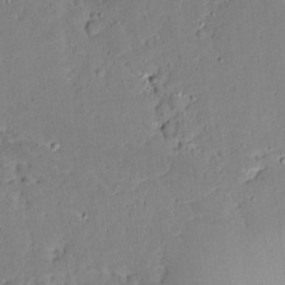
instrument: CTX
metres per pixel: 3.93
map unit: Aa
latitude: 12.8002
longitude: -139.8583
